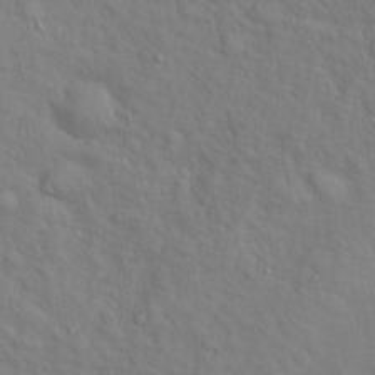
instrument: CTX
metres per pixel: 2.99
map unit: Hto
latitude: 18.7057
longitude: -53.4993
